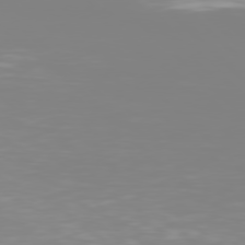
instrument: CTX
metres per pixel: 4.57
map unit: Hpe
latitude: 77.8394
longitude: -136.7247
